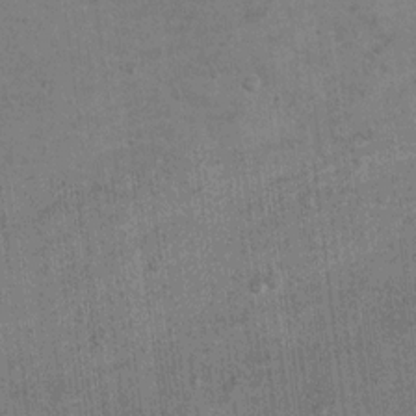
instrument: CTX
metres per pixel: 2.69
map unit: Hto
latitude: 10.8569
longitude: -36.3845
